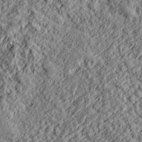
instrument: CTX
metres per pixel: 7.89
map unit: lHvf
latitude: 38.2522
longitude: -91.3482
